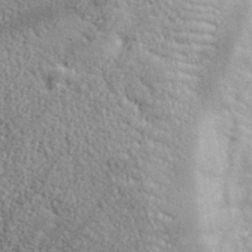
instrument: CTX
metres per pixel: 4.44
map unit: lHvf
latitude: 37.8206
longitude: -88.3657
